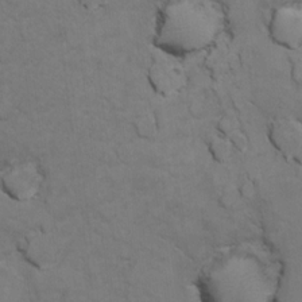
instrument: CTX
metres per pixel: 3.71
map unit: Ht
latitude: 11.4238
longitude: -33.2159
